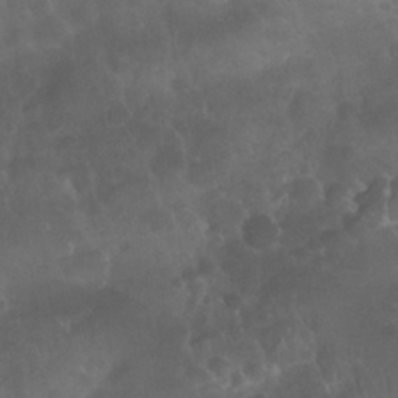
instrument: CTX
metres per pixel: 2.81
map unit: Nhu
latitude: 27.8772
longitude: -62.7813
